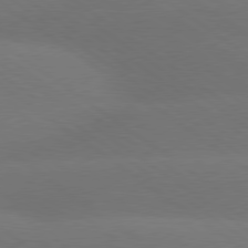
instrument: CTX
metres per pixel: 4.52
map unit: Hpe
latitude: 79.0459
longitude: -151.7638
